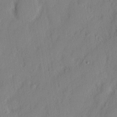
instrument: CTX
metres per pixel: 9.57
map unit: eHh
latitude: 3.0269
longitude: -77.3292
